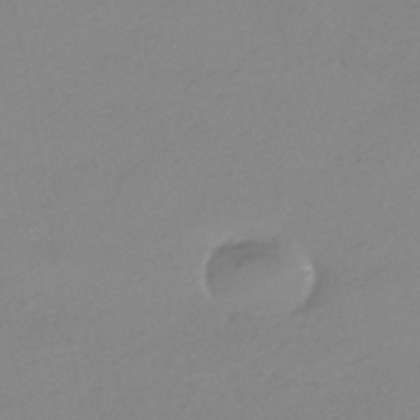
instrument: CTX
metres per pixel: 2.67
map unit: HNhu
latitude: -44.1606
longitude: 95.0297
